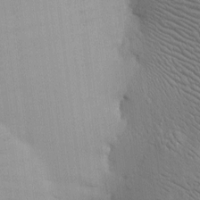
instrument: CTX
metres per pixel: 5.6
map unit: Htu
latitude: -3.4265
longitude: 156.9919
